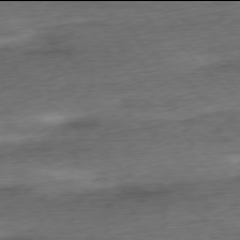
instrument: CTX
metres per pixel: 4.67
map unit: Ap
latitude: -78.0094
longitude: -71.7638
